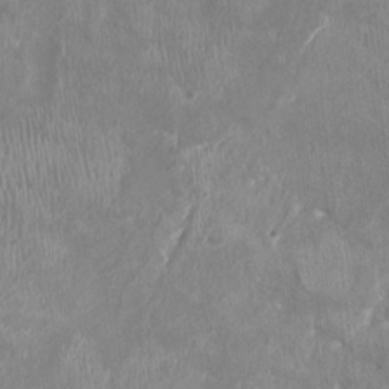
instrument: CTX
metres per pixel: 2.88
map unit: HNhu
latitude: -3.5588
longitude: -3.9717
